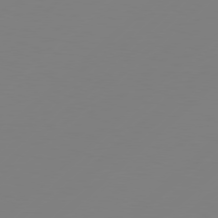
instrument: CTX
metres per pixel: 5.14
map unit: Hpe
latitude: 78.4034
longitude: 173.2187
